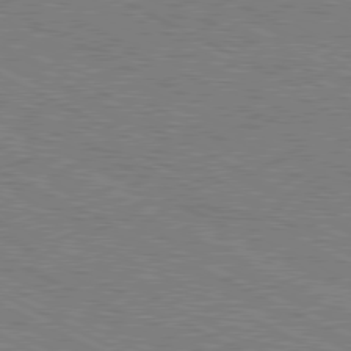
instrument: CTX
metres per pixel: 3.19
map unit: Hpe
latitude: -81.5021
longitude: 20.7841
